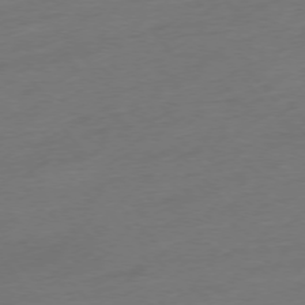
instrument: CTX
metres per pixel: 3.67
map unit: Hpe
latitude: -76.3117
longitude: -15.0270
